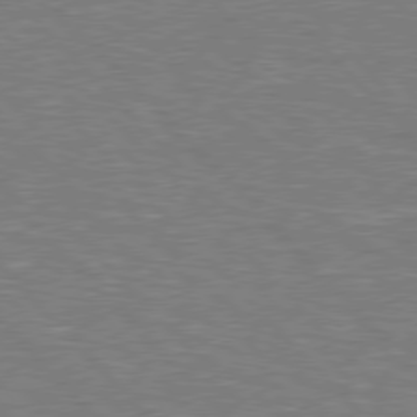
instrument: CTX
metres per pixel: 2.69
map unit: Hpe
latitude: 77.0269
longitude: -150.9135
